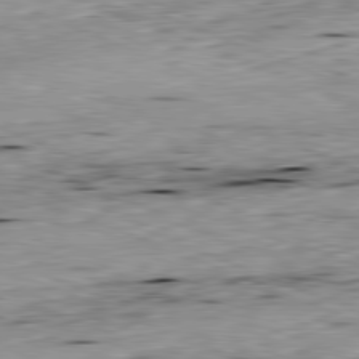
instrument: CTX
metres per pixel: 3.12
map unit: Ap
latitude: -81.9367
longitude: -67.9339
